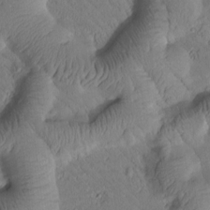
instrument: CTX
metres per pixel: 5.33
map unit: Htu
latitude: 2.0633
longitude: 177.5777
